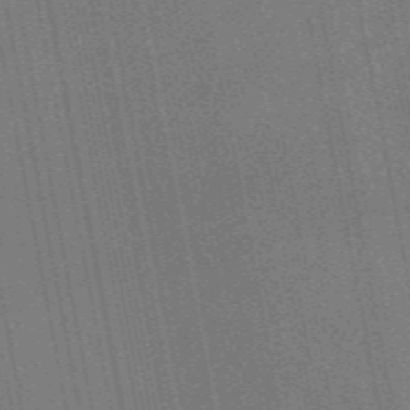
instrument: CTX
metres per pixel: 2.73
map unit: eAb
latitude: 46.6869
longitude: 121.6344
